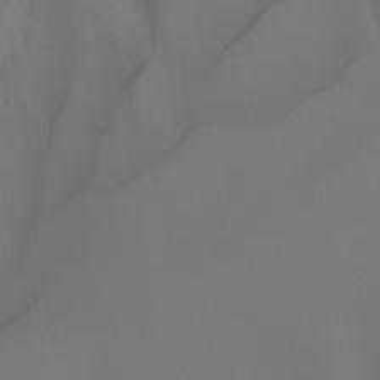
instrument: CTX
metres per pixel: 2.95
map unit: Nhu
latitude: -7.7477
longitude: -52.1578
